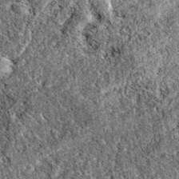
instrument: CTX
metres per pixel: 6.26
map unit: eAb
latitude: 38.1200
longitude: 111.8800
